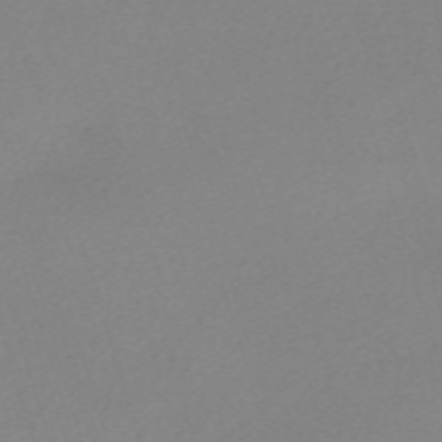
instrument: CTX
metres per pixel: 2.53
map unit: eHh
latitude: -61.4265
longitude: 52.9730
